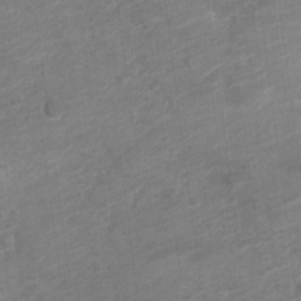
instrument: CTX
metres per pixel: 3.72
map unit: Nve
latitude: -18.5952
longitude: 107.1431
